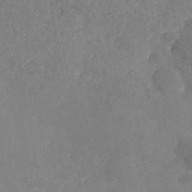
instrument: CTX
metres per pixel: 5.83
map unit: Nhe
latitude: -40.2928
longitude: -110.4790
